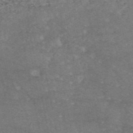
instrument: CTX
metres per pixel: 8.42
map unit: eAb
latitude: 47.1215
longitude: 120.1417
